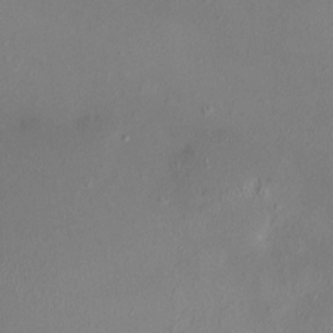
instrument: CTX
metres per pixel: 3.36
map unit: HNhu
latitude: 4.8380
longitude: 6.8975
